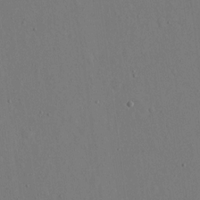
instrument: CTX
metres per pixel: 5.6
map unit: eHh
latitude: 16.2334
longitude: -70.0633
